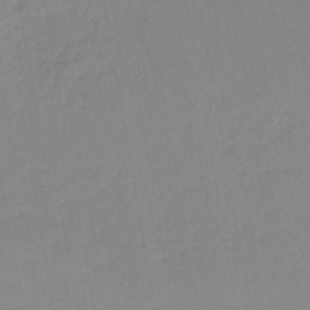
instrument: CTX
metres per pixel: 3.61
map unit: lHb
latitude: -44.0094
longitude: 59.7666
